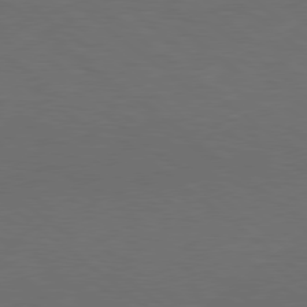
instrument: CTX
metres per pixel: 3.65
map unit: lApd
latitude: 78.7247
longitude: -177.3670
